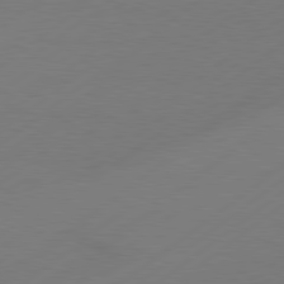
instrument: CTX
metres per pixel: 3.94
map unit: lApd
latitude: 79.4427
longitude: -131.8206
